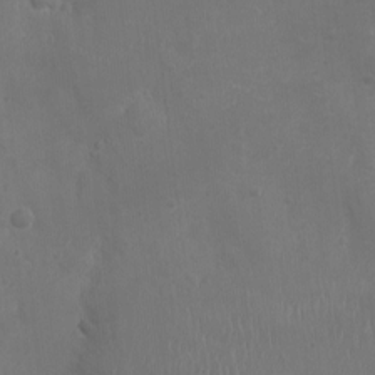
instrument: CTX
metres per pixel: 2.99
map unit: Ht
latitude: -2.3873
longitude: -16.5168
